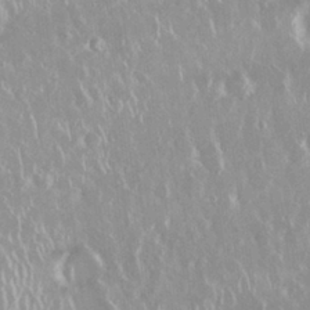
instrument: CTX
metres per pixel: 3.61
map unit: Nhu
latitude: 29.2726
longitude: -61.0647
